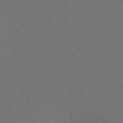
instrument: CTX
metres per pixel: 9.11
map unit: HNb
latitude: -44.2551
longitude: -39.5938
